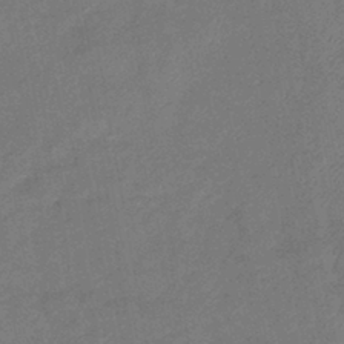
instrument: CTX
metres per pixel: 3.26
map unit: eHb
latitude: -41.5399
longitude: 79.8800
